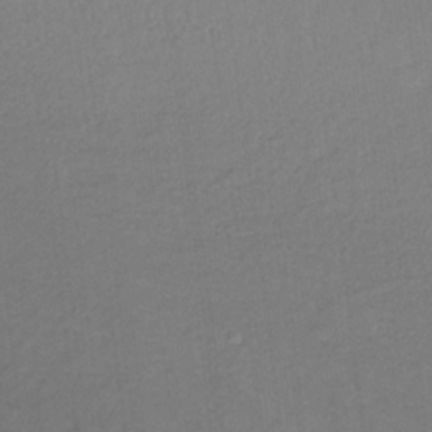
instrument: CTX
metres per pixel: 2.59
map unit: lHb
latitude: -32.9542
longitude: 64.2173
